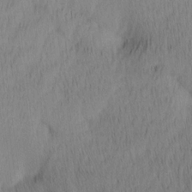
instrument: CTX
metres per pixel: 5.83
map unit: Ave
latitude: 12.1767
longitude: -107.0836
